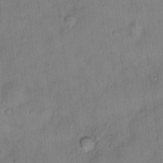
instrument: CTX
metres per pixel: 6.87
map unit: Hto
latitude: 15.4994
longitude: -40.1010
